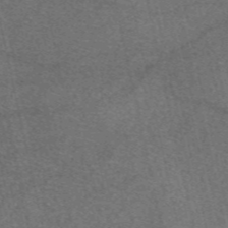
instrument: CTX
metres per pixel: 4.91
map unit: eAb
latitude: 47.8017
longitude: 104.6518
